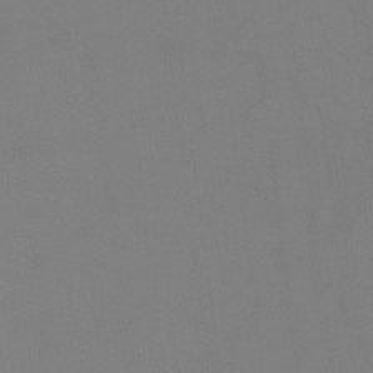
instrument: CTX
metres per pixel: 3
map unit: Hto
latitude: -12.4251
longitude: -40.0255
